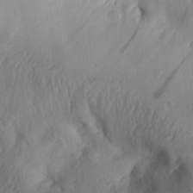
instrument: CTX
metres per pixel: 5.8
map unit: Aa
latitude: 30.7813
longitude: -144.4034
